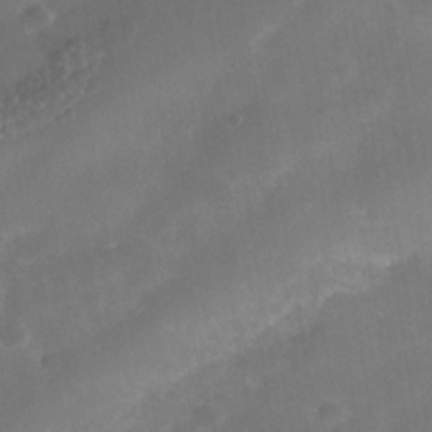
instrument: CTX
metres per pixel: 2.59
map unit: Nhe
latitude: -37.9367
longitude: -113.4615
